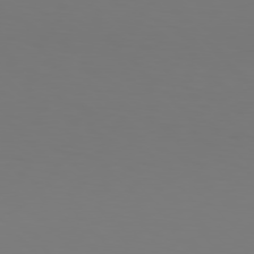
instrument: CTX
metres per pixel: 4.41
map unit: Hpe
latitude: 77.1781
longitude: -133.3482
